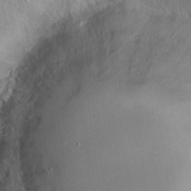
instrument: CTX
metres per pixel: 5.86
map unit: Hto
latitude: 12.9136
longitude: -56.3656
